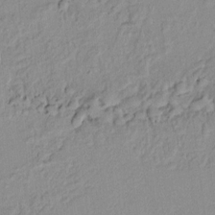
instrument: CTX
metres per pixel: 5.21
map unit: lAvf
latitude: 8.3090
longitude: 167.2187
